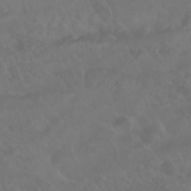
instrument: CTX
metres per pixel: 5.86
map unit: Nhu
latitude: 24.5545
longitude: -62.5357
